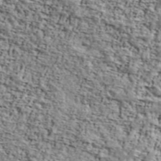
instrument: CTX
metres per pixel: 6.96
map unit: Ave
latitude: 42.2901
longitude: -110.3090
